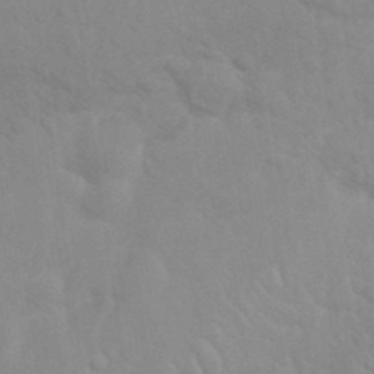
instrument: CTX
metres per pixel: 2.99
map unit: Nhu
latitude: 26.4979
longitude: -61.8394
